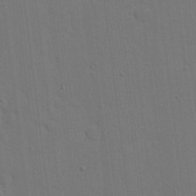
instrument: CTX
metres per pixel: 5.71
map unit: eHh
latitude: 7.0458
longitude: -67.3481
